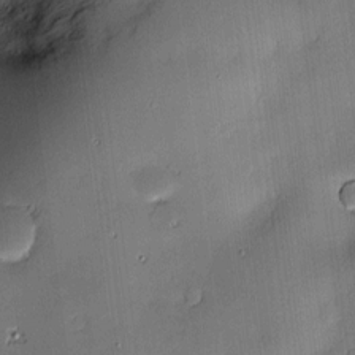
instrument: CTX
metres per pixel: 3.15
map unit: Hve
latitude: -10.2173
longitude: 175.9178
